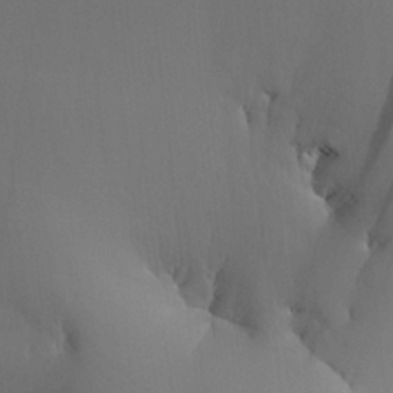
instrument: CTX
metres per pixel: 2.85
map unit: Aa
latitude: 26.0633
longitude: -131.7450
